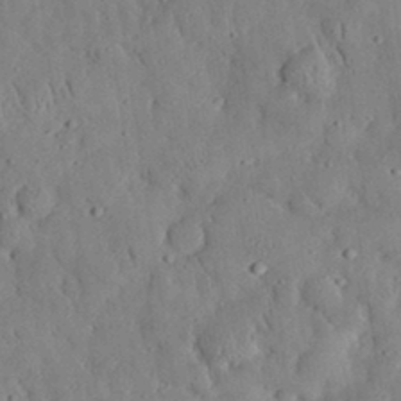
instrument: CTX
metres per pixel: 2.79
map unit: eHh
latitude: 33.1781
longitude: -75.2348
